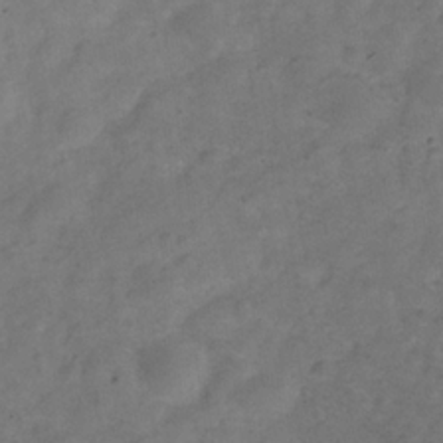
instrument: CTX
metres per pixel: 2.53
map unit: Hve
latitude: -32.9920
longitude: 89.7288
